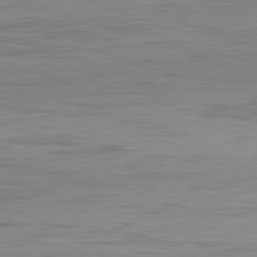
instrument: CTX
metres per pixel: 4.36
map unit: Hpe
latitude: -82.5574
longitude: 10.2928
